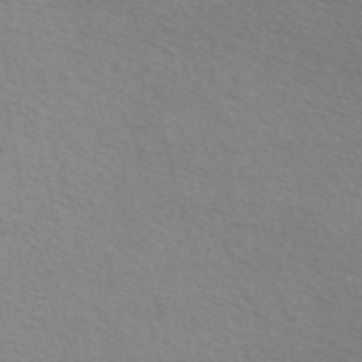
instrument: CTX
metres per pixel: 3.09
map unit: Nve
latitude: -56.7841
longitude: 60.1984
